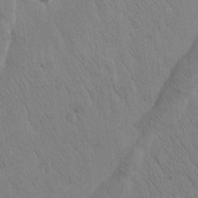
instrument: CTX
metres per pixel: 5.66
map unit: Htu
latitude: -1.4833
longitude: 174.5762
